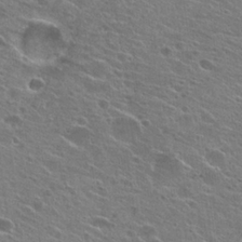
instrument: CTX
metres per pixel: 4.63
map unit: Hto
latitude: 25.5371
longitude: -44.2144
